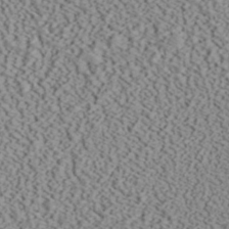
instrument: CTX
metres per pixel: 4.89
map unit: ANa
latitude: 40.3467
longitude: 18.9920
